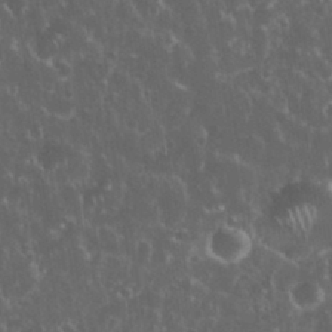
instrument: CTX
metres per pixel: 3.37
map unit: eHh
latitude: 33.9150
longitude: -61.9906
